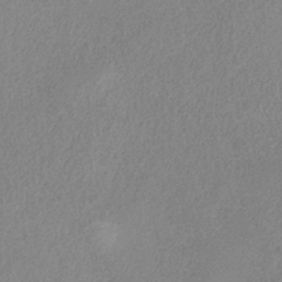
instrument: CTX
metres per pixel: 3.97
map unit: HNb
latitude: -33.1998
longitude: 55.5966
